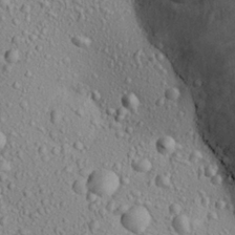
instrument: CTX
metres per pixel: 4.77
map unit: Aa
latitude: 22.1200
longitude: -139.6505
